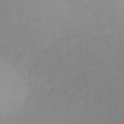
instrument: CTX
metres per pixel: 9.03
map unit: HNhu
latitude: -43.7666
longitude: 101.3698
